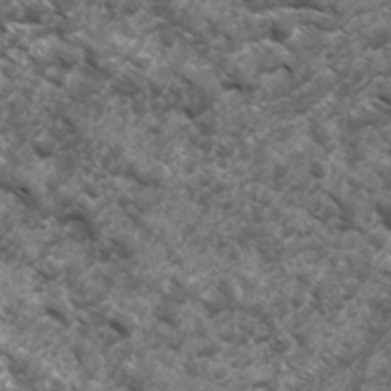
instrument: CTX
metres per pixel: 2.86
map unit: Ave
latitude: 17.3482
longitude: -132.0822
